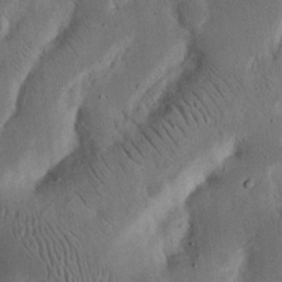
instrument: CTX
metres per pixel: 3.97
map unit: Nhu
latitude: 18.6490
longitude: -74.7624
